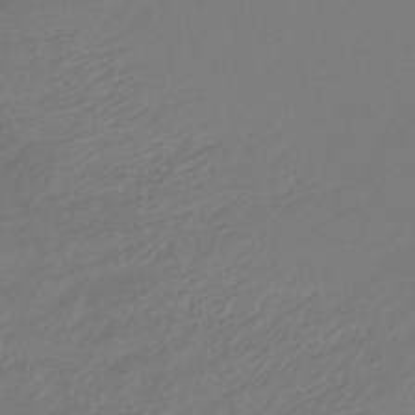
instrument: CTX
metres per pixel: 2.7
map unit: lHb
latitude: -38.6141
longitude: 70.2929
